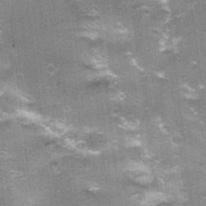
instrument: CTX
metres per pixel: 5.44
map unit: Nhu
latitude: 2.3845
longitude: -17.1970
